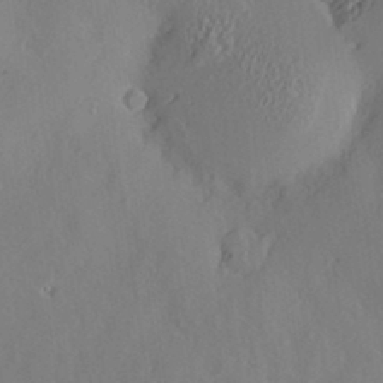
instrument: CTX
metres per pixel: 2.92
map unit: Hve
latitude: -9.6533
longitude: 175.1431
